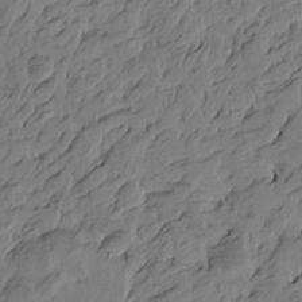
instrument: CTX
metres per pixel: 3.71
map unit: Htu
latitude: -4.8219
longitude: -177.1403
